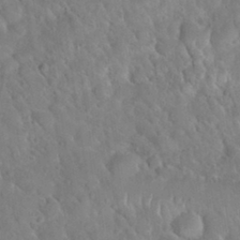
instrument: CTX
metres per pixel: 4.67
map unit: Nhu
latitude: 30.5168
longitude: -51.2726
